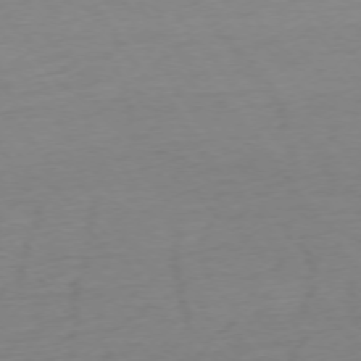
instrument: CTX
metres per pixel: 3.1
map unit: Ap
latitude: -74.8597
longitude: -71.4048
